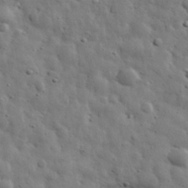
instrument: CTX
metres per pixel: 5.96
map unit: eHh
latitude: 31.3482
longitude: -73.6694
